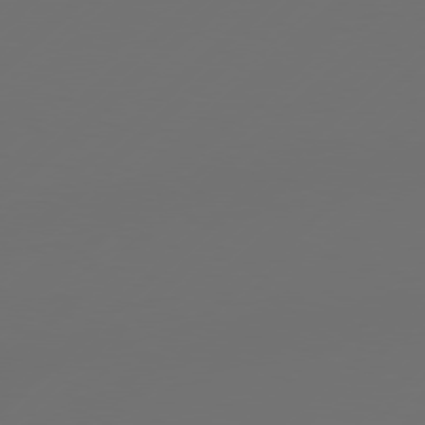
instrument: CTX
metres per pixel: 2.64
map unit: Hpe
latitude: 78.1200
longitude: 173.3509
